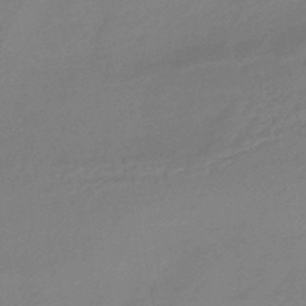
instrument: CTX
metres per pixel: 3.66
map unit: HNhu
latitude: -44.8219
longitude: 90.0472
